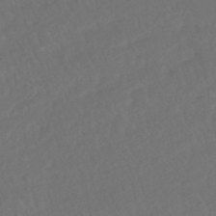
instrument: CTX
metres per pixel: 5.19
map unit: HNhu
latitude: -45.8422
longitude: 103.3321
